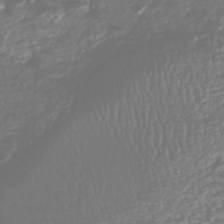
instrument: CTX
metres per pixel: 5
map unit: HNhu
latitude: -44.2362
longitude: 106.3873
